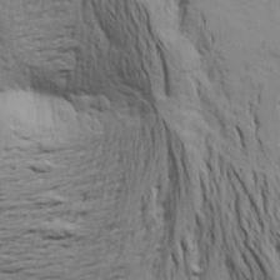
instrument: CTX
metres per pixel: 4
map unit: Aa
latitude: 21.8206
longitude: -150.0444
